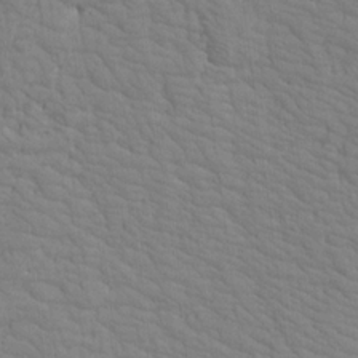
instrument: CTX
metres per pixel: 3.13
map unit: Aa
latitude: 19.4993
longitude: -141.2725
